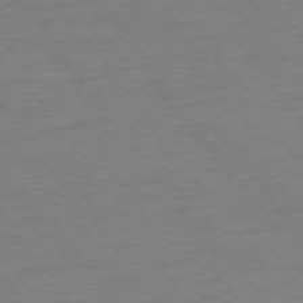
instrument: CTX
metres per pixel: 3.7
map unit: Ap
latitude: -75.0109
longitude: -83.6693
